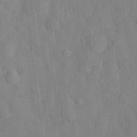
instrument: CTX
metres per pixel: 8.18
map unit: eHh
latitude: 28.4223
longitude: -76.8758
